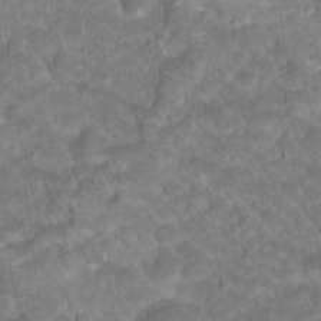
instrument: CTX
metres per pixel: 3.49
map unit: Hto
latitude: 18.7246
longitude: -35.6316
